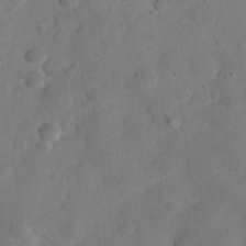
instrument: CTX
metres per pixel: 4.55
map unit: eHh
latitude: 29.9339
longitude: -73.2726
